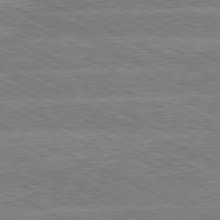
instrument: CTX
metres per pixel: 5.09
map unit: lApd
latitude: 81.2726
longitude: -128.6490
